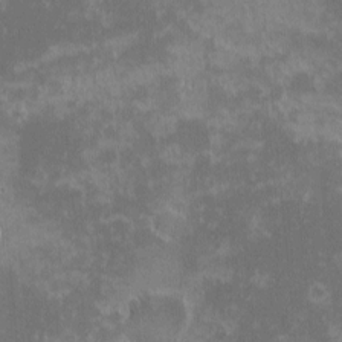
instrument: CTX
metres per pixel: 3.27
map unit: eHh
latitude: -1.4644
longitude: -85.5371
